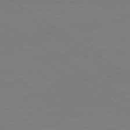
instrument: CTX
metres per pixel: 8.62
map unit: Ap
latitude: -78.9541
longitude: -94.1767
